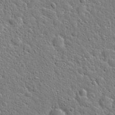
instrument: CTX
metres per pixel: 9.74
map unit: Hto
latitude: 22.1200
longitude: -50.9324
